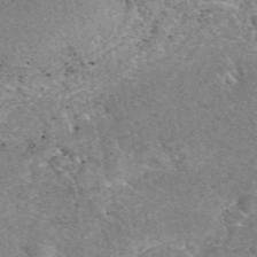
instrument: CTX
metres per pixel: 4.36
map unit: eAb
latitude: 48.7624
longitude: 109.8611
